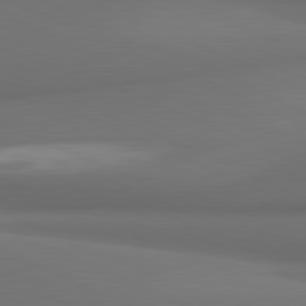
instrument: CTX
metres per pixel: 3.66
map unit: lApd
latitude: 81.6316
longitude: 171.8423
